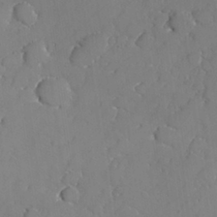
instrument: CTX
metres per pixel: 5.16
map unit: lHvf
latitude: 27.1214
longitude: 142.6707
